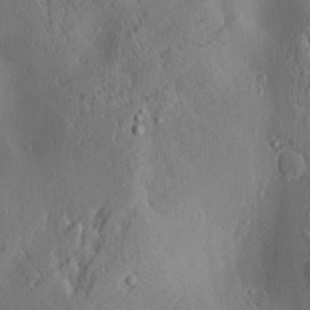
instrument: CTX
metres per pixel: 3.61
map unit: Nve
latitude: -7.2565
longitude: 173.5588
